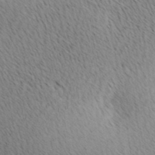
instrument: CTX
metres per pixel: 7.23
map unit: lAa
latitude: 10.3090
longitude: -108.1388
